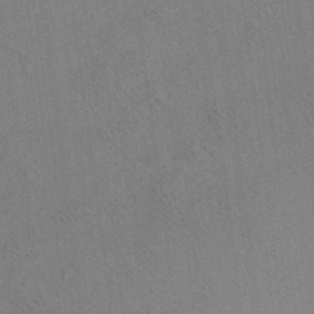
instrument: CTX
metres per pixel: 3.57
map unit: Aa
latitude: 20.3656
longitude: -140.6301
